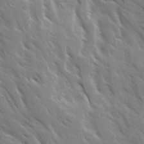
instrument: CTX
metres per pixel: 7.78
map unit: Ave
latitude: 15.5560
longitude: -132.0822
